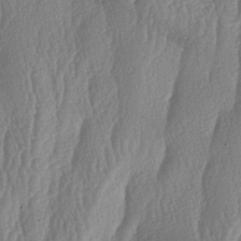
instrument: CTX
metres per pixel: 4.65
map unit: lAa
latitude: -7.0108
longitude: -129.3104
